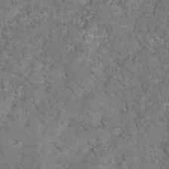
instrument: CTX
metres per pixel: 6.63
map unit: Hto
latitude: 17.4993
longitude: -37.9906
